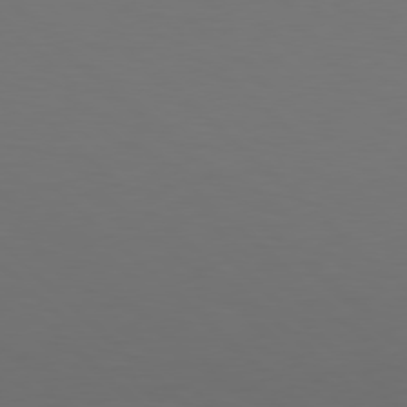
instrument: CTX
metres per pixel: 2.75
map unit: Hpe
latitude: 78.1200
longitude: -175.5938
